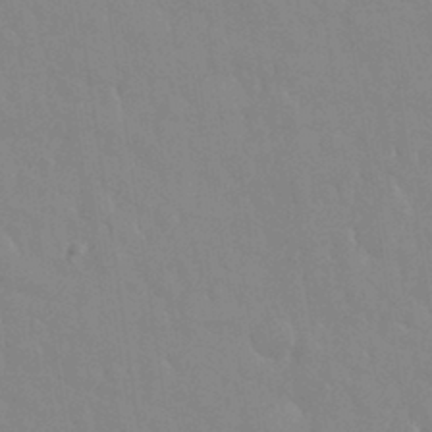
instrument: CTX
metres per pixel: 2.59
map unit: eHh
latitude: 33.0270
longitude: -60.1011
